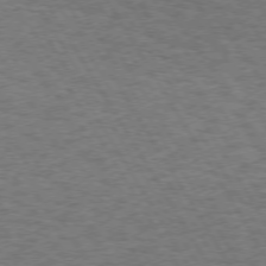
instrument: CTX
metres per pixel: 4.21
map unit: Hpe
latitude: 73.0648
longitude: -129.0647
